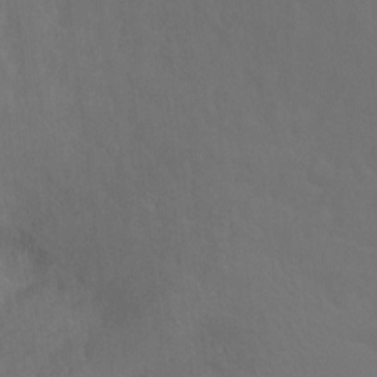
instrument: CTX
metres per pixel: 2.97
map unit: Ht
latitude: -9.1809
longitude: -38.4979
